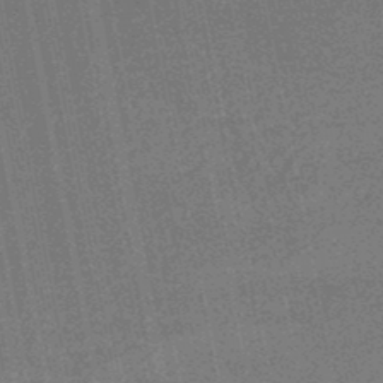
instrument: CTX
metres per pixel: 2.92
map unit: HNhu
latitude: -48.3118
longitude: 99.1998
